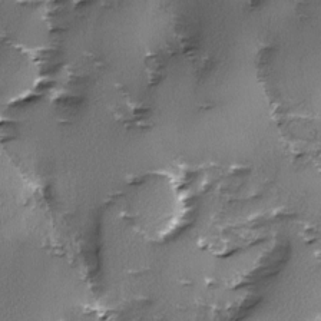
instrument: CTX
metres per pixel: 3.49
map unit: Ave
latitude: -9.8800
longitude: -117.8394
